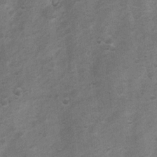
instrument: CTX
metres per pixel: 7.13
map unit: Nhu
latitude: 7.0269
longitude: -23.4615
